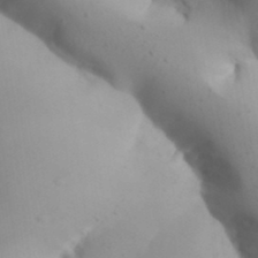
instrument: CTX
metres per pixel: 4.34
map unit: Aa
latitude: 32.0255
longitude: -144.2900
